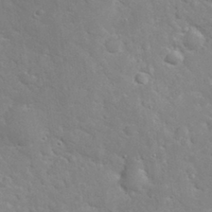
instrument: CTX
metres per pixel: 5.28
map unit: eHh
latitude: 32.3278
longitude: -61.3481
